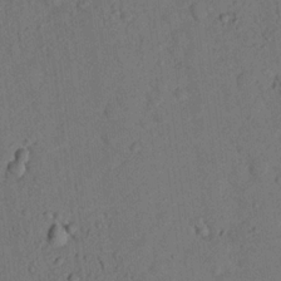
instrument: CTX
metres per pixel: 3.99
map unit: lHvf
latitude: 14.1956
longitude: 178.2361
